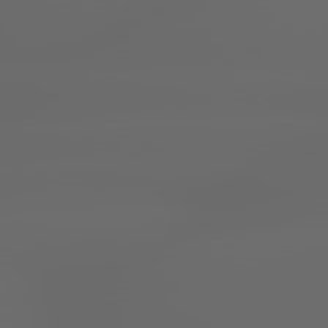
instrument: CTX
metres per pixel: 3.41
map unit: lApd
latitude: 79.4805
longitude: -139.9906
